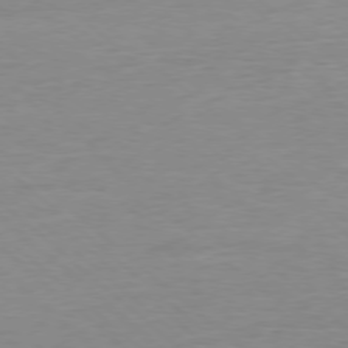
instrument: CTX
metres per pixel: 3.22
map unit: Ap
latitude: -78.1983
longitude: -87.8205
